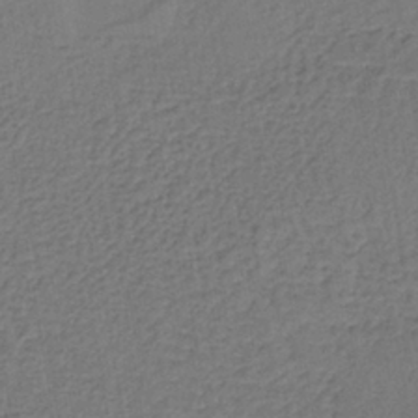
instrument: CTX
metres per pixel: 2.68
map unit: lHb
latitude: -37.9556
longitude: 59.1242
